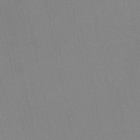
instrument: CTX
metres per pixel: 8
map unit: lHb
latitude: -49.4455
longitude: 69.1809
